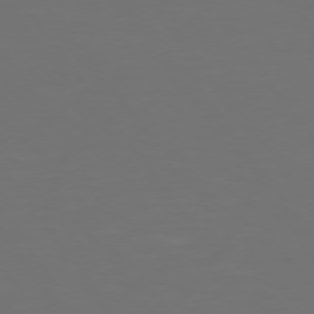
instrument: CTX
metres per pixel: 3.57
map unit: Hpe
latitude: 74.8758
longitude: -124.7057
